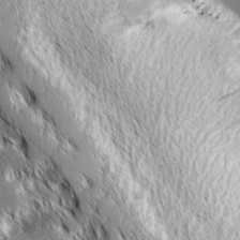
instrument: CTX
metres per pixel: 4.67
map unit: lHvf
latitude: 27.2537
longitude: 141.1998
